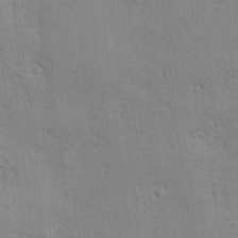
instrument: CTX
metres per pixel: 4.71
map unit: Ave
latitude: -6.8786
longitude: -120.5546
